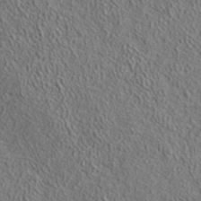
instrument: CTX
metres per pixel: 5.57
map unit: ANa
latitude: 39.0269
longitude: -91.2537
